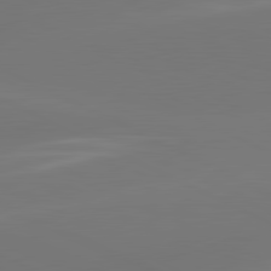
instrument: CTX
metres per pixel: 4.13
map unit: lApd
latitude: 81.4993
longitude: -164.2711
